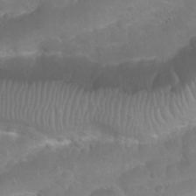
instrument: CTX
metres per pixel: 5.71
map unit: Nhu
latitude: 25.1592
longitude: -52.5735
